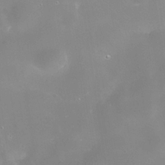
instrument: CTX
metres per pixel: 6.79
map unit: Nhe
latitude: -36.5384
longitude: -118.1389
